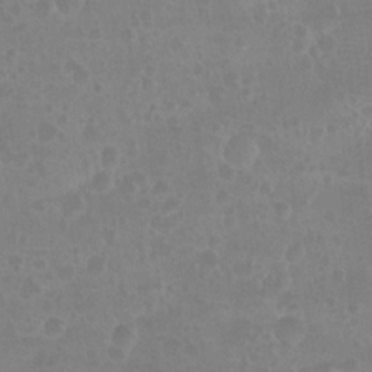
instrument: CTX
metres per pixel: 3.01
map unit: Nhu
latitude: -15.4266
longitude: -25.6693
